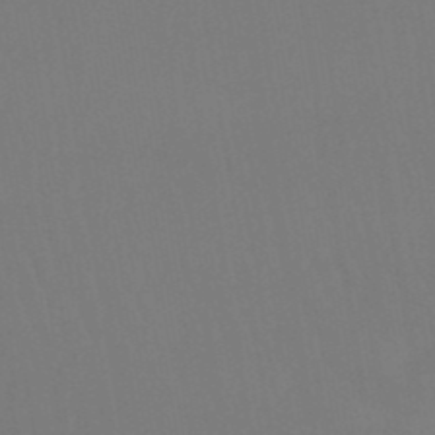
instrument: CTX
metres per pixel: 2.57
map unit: eHb
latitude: -49.5777
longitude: 67.8233
